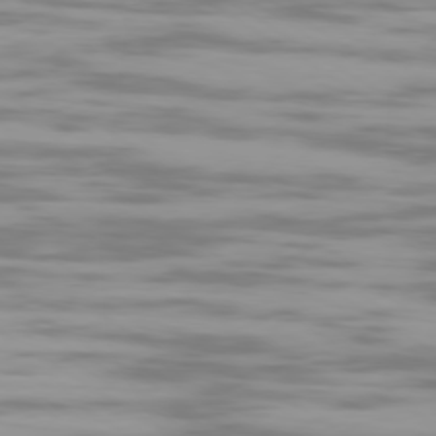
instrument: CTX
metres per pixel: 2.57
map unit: Ap
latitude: -79.5021
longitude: -102.1200
